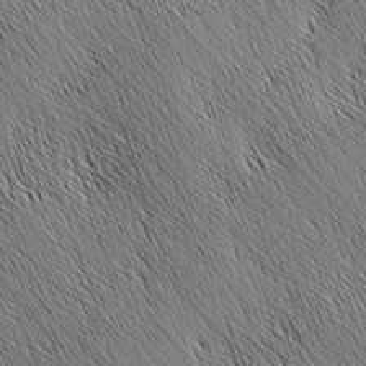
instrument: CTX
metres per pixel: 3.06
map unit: Nhu
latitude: -4.4818
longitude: -150.1766
